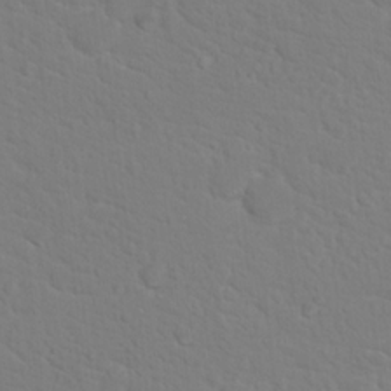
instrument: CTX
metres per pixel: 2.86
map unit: Nhu
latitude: 17.5560
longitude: -33.7261
